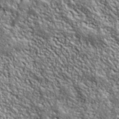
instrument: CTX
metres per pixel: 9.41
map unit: lHvf
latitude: 39.1970
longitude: -90.6490
